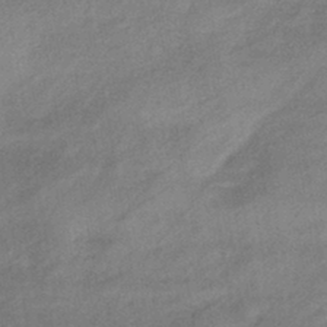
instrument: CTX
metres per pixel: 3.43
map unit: eHb
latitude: -42.1416
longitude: 84.2172
